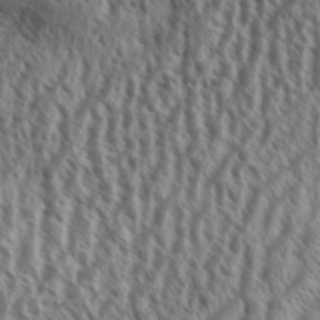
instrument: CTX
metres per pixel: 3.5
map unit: Aa
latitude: 33.8772
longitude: -138.3467
